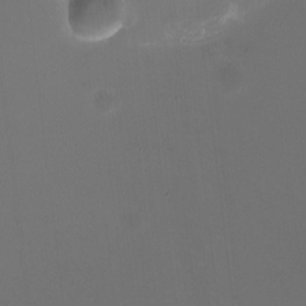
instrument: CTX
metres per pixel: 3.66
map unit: HNhu
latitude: -2.2550
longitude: -3.2348
